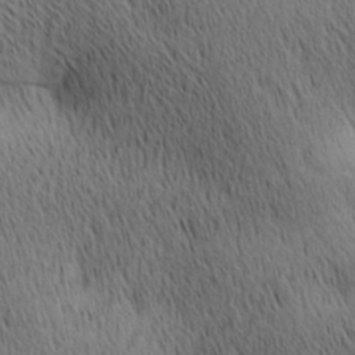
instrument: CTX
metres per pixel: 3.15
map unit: lAa
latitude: 10.8947
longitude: -108.1011
